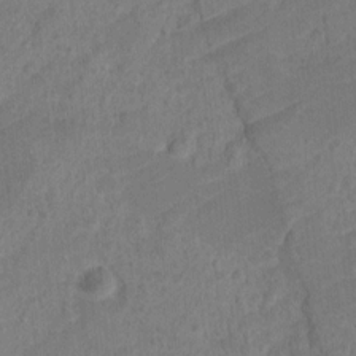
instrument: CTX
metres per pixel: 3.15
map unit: Ht
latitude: 0.8758
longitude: -34.7057
